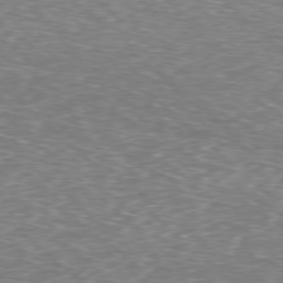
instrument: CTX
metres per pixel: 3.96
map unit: Hpe
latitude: -78.1794
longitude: 16.8219
